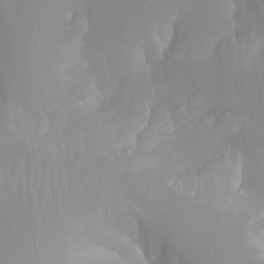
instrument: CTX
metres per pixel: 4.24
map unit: Aa
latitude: -13.3888
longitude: -59.5560
